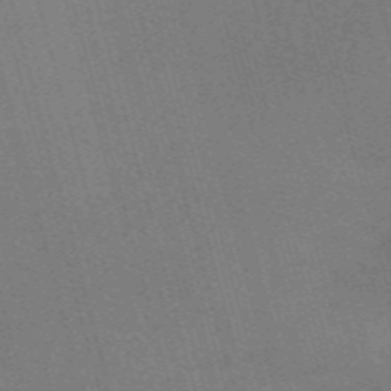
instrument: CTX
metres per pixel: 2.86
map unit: Nve
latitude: -59.5588
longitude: 62.7085
